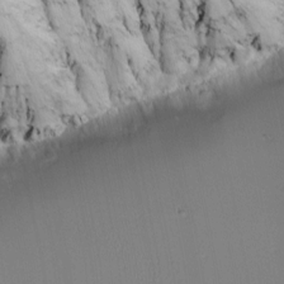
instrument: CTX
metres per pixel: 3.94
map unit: eHh
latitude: -5.1053
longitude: -86.1011
